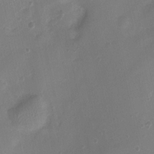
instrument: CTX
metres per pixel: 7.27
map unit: Nhu
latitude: 4.9892
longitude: -16.5924
